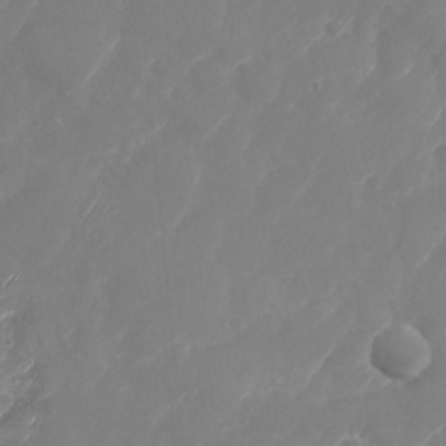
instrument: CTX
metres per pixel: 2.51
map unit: Nhu
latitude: -28.4818
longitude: -64.8947
